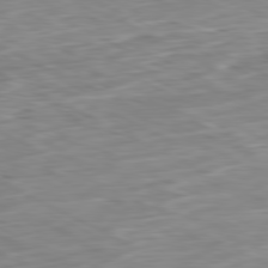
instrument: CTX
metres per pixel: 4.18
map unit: Ap
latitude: -80.9542
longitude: -70.1956
